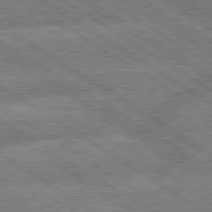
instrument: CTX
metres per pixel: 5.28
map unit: lApd
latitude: 79.5371
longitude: -162.4601
